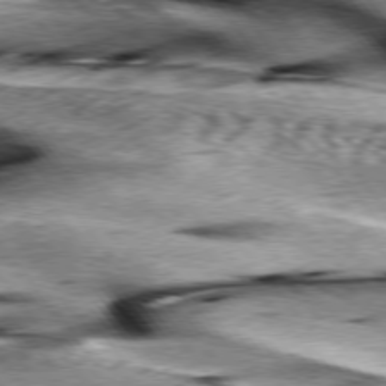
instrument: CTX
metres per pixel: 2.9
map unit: lApd
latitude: 76.1577
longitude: -65.0458
